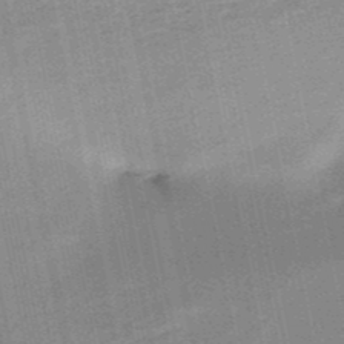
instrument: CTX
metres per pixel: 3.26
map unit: HNb
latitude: -50.3306
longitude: -50.1011
